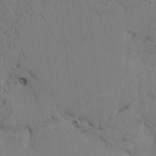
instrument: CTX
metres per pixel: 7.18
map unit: Htu
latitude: 3.8205
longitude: 152.0472
